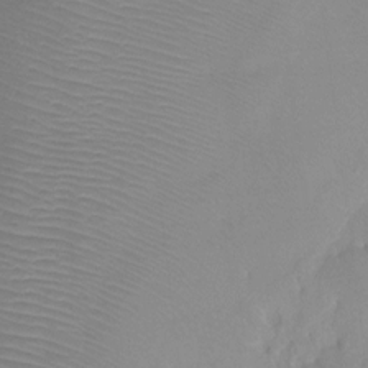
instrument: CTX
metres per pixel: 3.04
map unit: Ht
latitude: -12.6896
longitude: -44.9513
